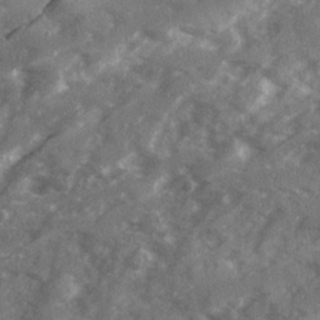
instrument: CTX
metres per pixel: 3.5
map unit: Ave
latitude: 19.2159
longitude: -130.3090
